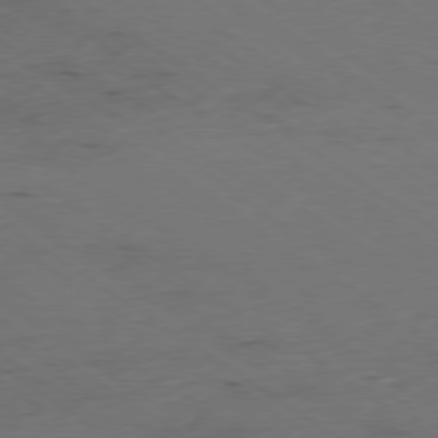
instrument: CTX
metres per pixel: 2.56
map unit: Ap
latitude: -79.3509
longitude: -56.6679
